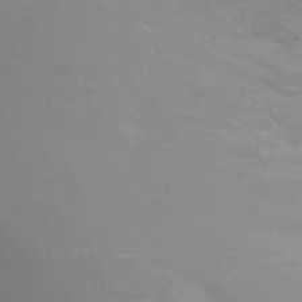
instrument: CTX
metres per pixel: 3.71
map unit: Ht
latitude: -0.0472
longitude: -46.0633
